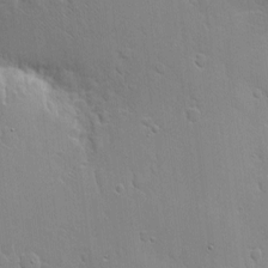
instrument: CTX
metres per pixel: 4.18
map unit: Nhe
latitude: -2.6518
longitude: -59.5371
